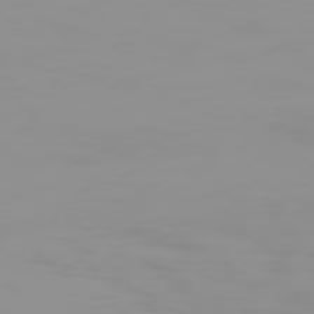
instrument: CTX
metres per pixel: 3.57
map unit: Hpe
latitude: 74.1011
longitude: -127.7828
